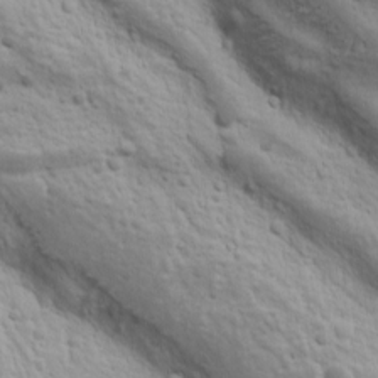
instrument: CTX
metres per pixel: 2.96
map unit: Ave
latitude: 11.3860
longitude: -104.1200
